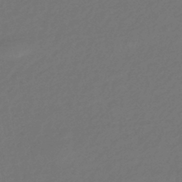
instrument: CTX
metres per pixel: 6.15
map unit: HNhu
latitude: -43.9556
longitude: 89.7855
